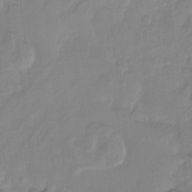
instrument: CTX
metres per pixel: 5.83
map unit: Ht
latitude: -13.7478
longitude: -58.3845
